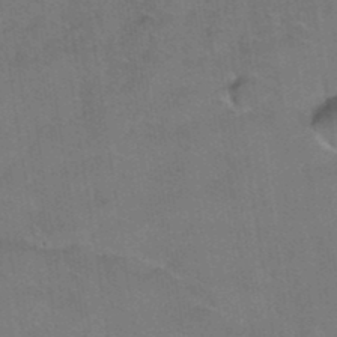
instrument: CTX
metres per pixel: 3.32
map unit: Hto
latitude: 36.6680
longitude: -46.1956
